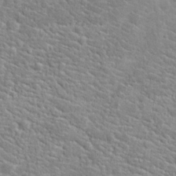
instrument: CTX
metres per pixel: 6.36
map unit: Hto
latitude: 24.5545
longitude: -49.1025
